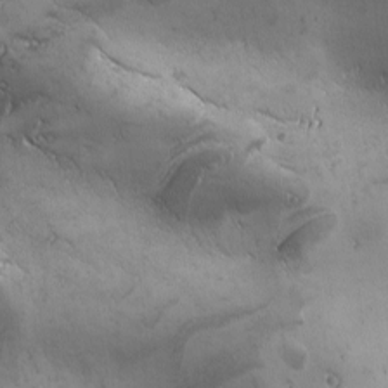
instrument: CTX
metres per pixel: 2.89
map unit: Ave
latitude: -7.4454
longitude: -121.7261
